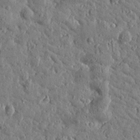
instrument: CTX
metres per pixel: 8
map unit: Htu
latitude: 0.9513
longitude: -178.8380
